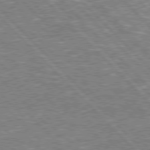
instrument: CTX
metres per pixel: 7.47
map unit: Hpe
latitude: 77.2726
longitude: -135.7449
